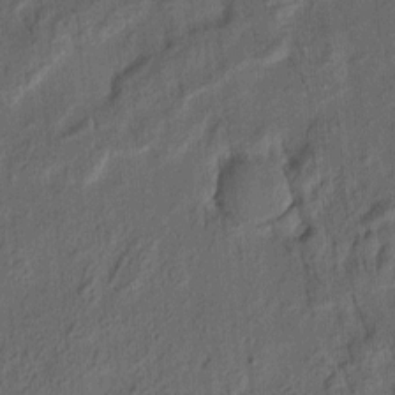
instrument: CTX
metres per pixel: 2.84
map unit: eHh
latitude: 5.2915
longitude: -77.1592
